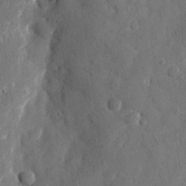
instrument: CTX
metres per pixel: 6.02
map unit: eHh
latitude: 11.7828
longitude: -67.7071
